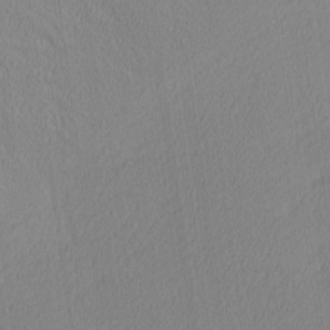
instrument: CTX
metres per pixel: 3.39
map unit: Ave
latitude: 3.3670
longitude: -115.0080
